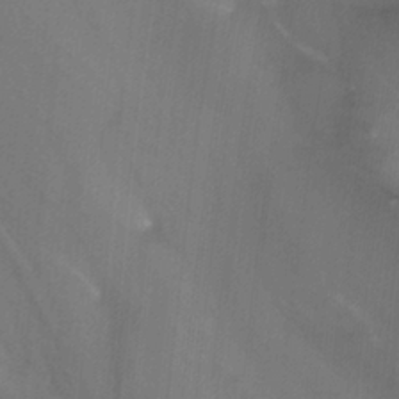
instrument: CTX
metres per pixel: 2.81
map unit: Nhu
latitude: -12.5385
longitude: -66.4979
